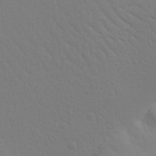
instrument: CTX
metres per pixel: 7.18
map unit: Aa
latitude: 27.8772
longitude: -144.2144
